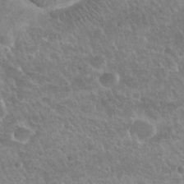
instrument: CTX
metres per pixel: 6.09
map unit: Nhu
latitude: 25.0458
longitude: -51.0269
